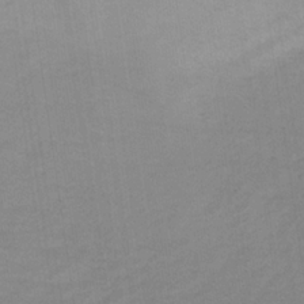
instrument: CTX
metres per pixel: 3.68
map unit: lHb
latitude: -34.4251
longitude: 68.3495
